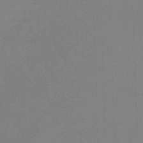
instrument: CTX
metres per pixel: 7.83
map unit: lHb
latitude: -45.2376
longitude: 63.7288
